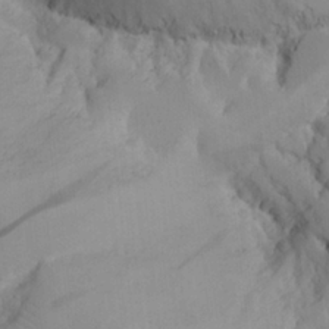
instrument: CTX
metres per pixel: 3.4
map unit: Aa
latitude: 25.3481
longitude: -131.6316
